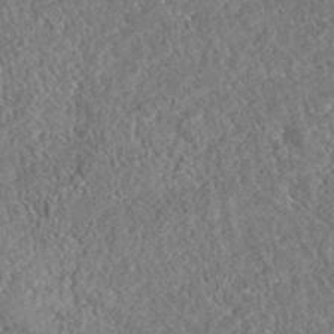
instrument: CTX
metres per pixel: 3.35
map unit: eAb
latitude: 37.8395
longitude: 112.1228
